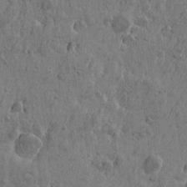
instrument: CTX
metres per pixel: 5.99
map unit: Htu
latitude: -5.1242
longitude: 179.8422
